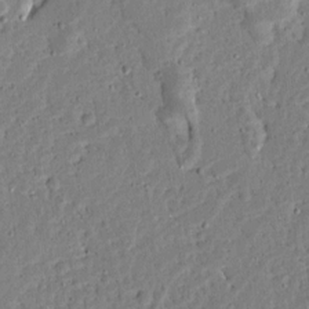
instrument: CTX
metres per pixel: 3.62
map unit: Ave
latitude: 13.2915
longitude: -138.1200
